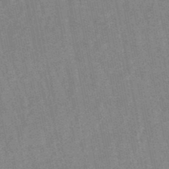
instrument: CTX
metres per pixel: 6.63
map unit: lHb
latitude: -48.2740
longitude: 79.0675
